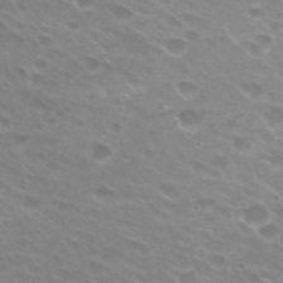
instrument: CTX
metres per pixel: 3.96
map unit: Hto
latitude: 24.8946
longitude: -37.1214
